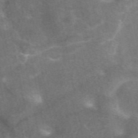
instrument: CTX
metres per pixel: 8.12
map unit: eAb
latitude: 47.4427
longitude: 118.7841
